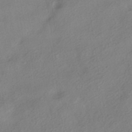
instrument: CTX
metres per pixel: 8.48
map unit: HNhu
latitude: -41.3887
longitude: 103.5777
